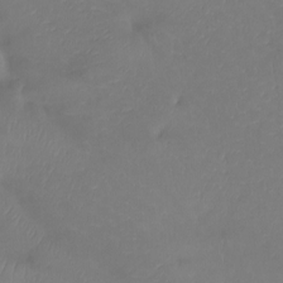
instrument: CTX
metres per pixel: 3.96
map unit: Htu
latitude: -14.0472
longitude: -46.7058
